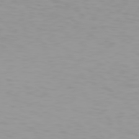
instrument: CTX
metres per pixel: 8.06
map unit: Hpe
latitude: 78.3279
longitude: -145.1025
